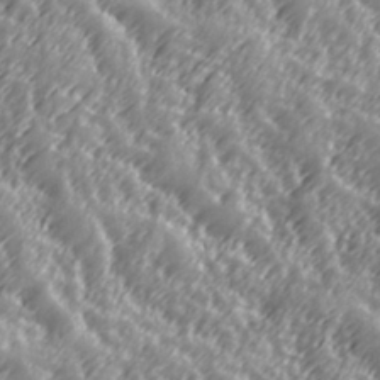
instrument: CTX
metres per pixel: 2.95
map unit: Hve
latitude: 32.0822
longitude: 149.6911
